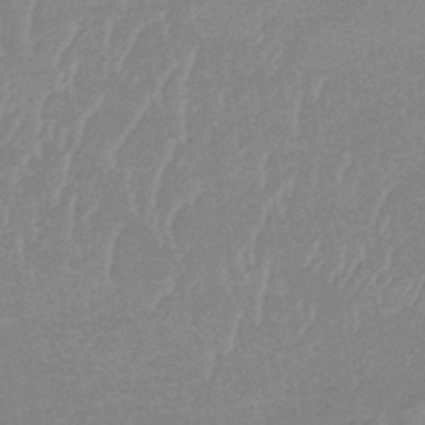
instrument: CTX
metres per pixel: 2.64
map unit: lHb
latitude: -34.3117
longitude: 69.4076
